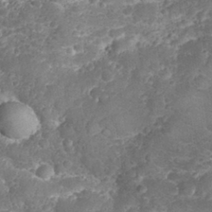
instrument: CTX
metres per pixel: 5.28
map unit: eHh
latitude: 31.4616
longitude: -64.9892
